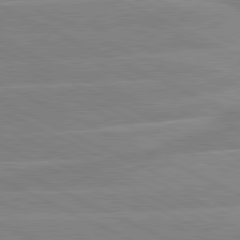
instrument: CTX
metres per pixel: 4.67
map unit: lApd
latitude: 81.1970
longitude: -128.2711
